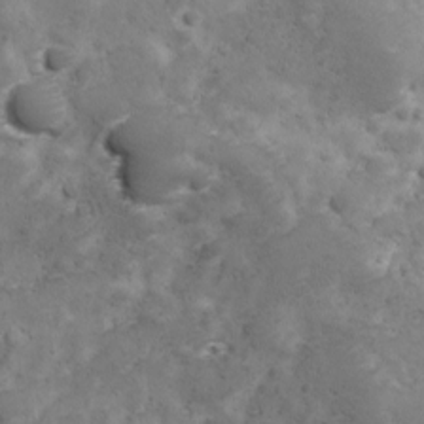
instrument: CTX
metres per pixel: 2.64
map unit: Ave
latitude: 11.1025
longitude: -106.0822
